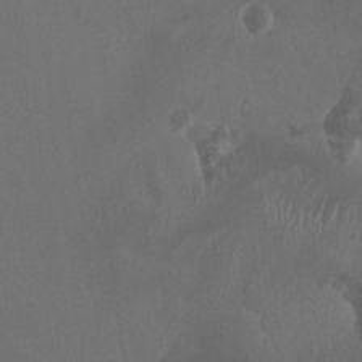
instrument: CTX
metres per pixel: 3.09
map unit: HNhu
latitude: 1.3481
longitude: -4.0255
